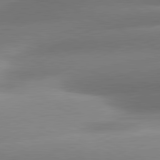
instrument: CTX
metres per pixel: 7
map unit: lApd
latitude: 80.8947
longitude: -159.4804
